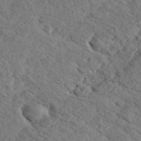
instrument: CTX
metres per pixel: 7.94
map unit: eHh
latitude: 35.6316
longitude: -140.0255
